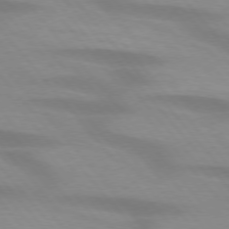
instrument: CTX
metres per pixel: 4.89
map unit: lApd
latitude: 74.2145
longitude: -60.5357
